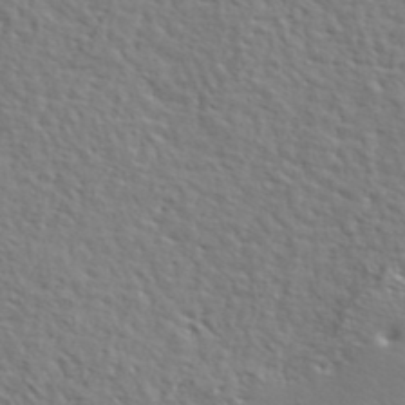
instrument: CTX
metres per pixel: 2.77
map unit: lHvf
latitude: 41.2725
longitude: -88.2712
